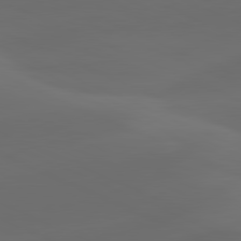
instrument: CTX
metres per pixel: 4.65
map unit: lApd
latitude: 80.8758
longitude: -83.1214
